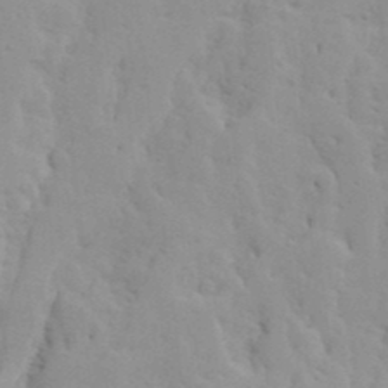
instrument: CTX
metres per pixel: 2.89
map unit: Ave
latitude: 13.4427
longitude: -133.0458
